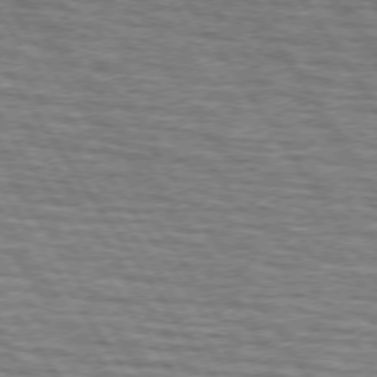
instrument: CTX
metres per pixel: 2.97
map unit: lApd
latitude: 73.7450
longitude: -72.9703
